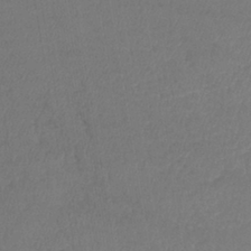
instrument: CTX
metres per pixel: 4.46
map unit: lHb
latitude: -40.7841
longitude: 72.5951
